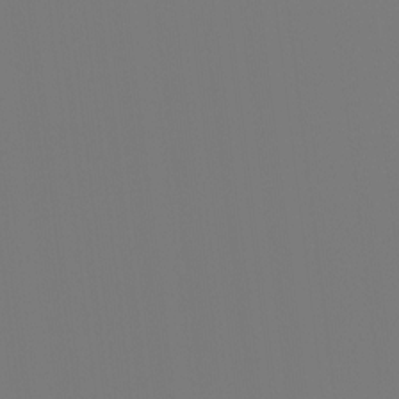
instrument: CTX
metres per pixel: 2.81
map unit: Hto
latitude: -7.9367
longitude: -47.7828
